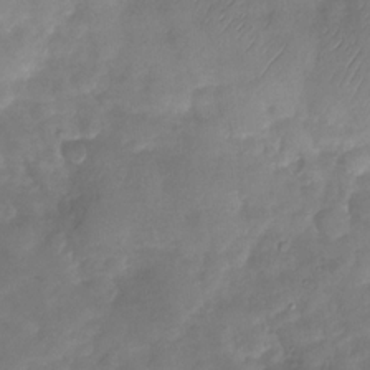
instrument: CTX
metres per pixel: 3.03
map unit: Nhu
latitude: -28.3495
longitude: -58.5735
